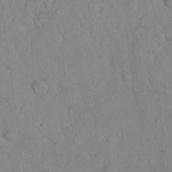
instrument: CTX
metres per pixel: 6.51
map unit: Nhu
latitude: 27.2159
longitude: -65.8016
